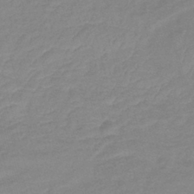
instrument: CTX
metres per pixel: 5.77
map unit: lHb
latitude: -40.6140
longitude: 76.3117
